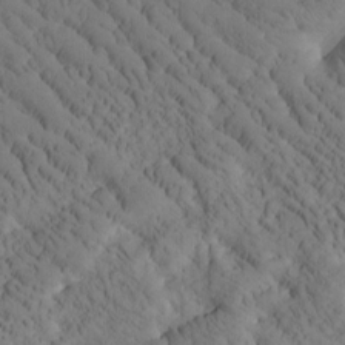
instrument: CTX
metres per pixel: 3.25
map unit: Htu
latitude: -1.7100
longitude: 173.8611
